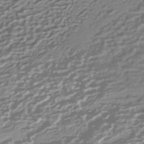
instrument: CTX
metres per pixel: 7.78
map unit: HNhu
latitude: -42.8408
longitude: 100.5951
